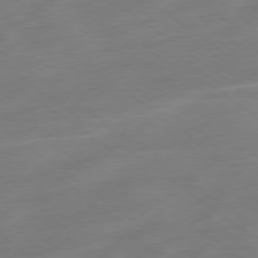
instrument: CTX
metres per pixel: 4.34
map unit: Ap
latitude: -78.6707
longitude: -67.5371
